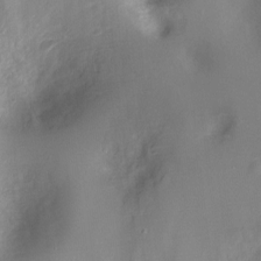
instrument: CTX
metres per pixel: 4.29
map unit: Ht
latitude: -8.4818
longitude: -27.8395
